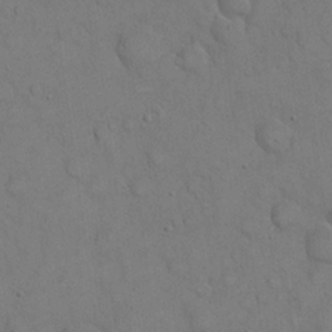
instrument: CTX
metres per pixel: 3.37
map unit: eHh
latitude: 20.8947
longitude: -59.5182
